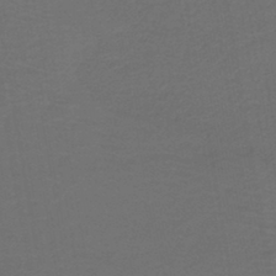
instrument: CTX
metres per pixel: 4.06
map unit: lHb
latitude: -43.6721
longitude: 53.1620
